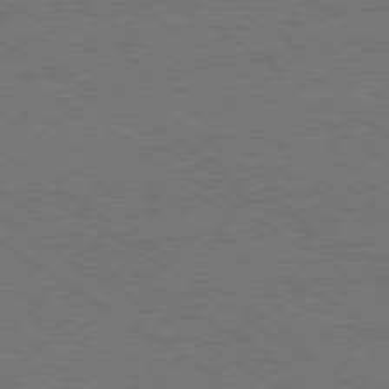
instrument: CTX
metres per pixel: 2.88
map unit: Ap
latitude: -79.9367
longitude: -66.0255
